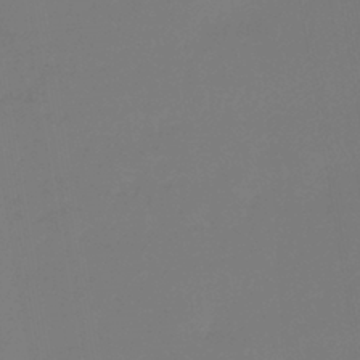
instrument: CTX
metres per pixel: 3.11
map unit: lHb
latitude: -43.1242
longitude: 59.4454
